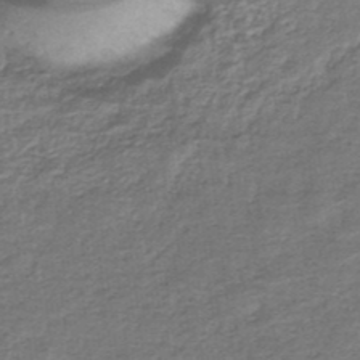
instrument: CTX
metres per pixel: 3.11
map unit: eHb
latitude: -33.8801
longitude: 75.6533
